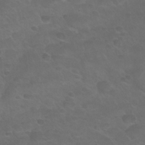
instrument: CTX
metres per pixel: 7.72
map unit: Nhu
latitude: 24.8191
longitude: -52.9325
